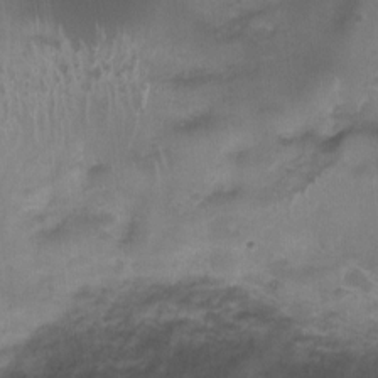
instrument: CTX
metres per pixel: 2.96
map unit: Nhu
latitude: 4.1956
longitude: -15.7828
